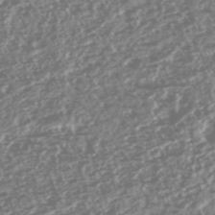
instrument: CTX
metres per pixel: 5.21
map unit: HNhu
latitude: -47.9367
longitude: 31.3509
